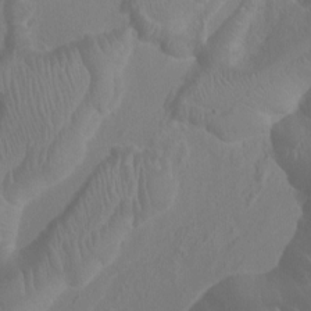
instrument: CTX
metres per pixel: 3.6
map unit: Ht
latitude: -1.5966
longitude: -16.3845
